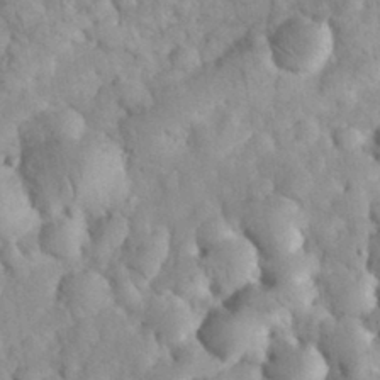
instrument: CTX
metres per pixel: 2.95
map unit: eHh
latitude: 32.5924
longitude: -65.1970
